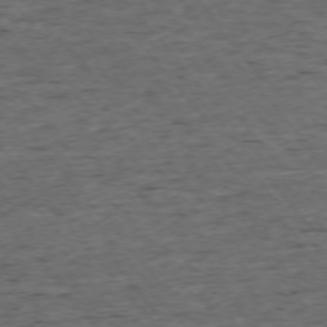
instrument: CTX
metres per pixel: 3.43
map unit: Ap
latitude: -75.2376
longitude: -90.2523
